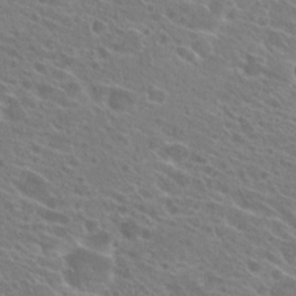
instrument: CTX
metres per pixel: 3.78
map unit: Hto
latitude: 23.4804
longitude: -39.0458
